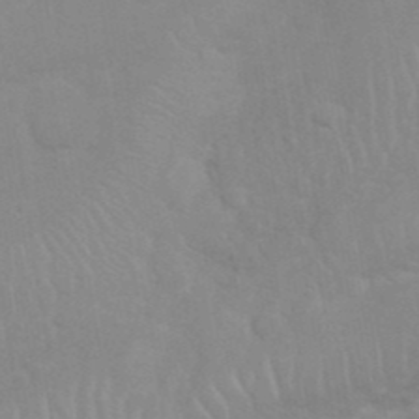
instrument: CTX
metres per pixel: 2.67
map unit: Nhu
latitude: 26.4412
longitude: -61.8583
